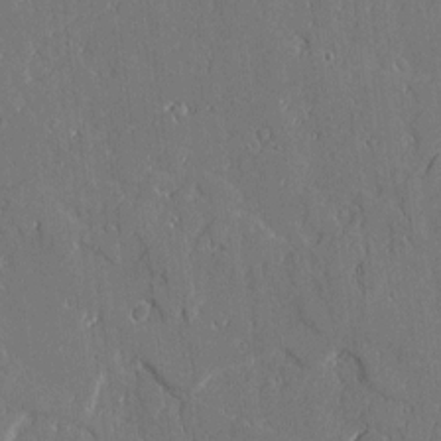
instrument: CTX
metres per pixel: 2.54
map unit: Aa
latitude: 10.1578
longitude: -129.7072
